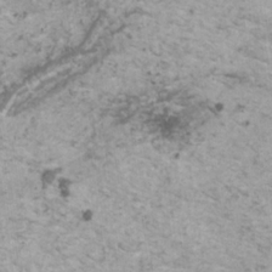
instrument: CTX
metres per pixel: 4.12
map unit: HNhu
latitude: 1.3292
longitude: 4.2739
